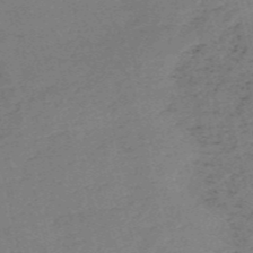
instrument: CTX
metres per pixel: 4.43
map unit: HNb
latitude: -54.9731
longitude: -43.0647
